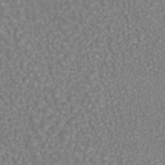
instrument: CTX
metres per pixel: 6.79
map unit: eAb
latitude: 43.3104
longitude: 106.1984
